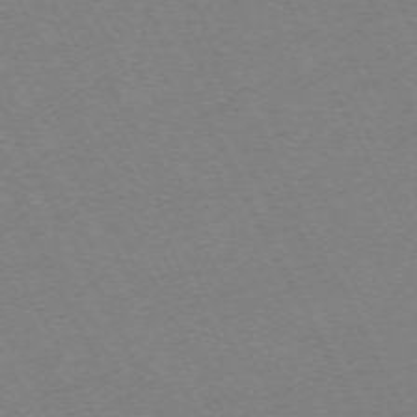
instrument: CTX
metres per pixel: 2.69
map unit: Hpe
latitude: -70.8408
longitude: 16.5196
